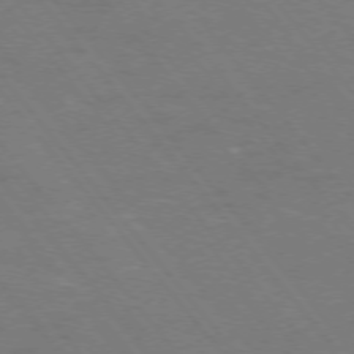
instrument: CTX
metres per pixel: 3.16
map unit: Ap
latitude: -75.8612
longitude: -69.6694
